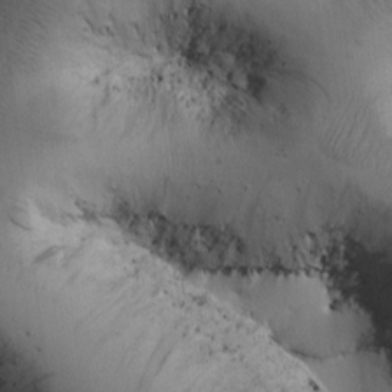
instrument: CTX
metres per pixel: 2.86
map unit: Htu
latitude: -1.2376
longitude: 174.7841
